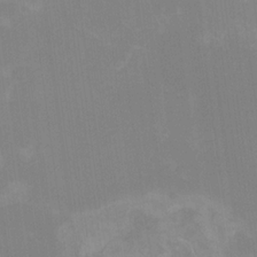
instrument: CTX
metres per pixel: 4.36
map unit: Nhu
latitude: -8.5952
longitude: -84.8191
